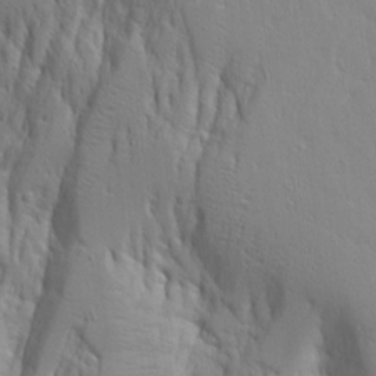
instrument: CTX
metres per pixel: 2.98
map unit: Aa
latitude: 17.3671
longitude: -124.6490
